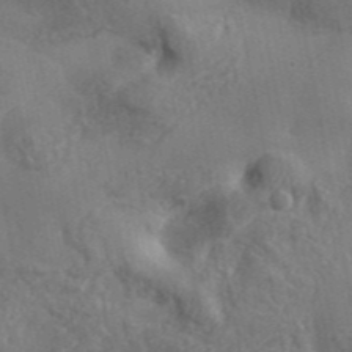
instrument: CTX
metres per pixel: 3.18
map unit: Aa
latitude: 33.9528
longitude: -133.9339
